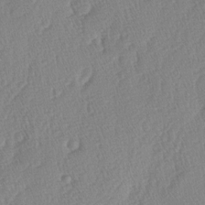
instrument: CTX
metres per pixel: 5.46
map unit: lAa
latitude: -4.8786
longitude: -130.1767
